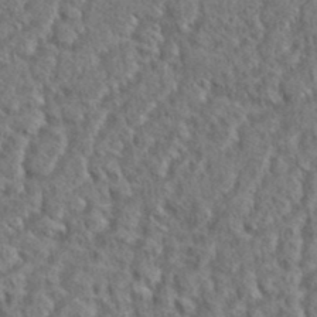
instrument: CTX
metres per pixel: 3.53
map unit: eHh
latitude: 37.4427
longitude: -137.6127
